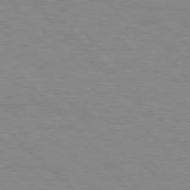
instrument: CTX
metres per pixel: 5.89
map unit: Hpe
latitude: 77.0836
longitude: -153.0837
